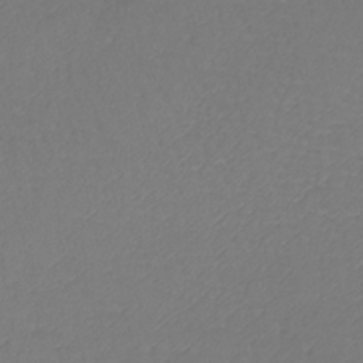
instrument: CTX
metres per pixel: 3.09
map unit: lHb
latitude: -42.3306
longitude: 72.0661
